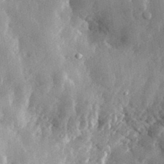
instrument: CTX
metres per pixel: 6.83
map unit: eHh
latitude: 30.7058
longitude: -79.9528
